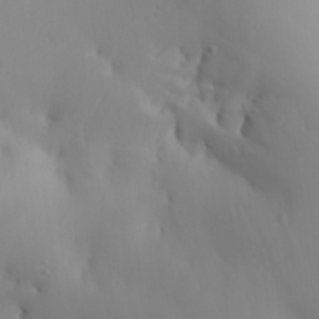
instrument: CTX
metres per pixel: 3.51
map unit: Aa
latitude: 29.6694
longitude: -132.5924
